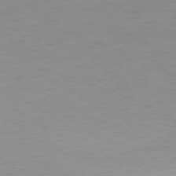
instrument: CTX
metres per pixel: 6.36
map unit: Ap
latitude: -77.7289
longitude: -77.2159
